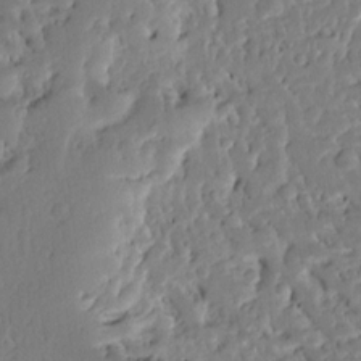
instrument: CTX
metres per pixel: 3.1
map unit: Ave
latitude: 12.7435
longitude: -136.0822
